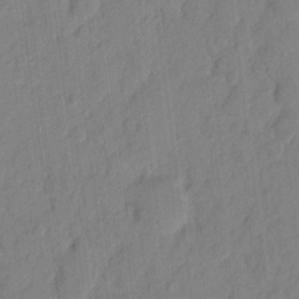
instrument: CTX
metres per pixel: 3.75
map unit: eHh
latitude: 9.9528
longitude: -65.5749
